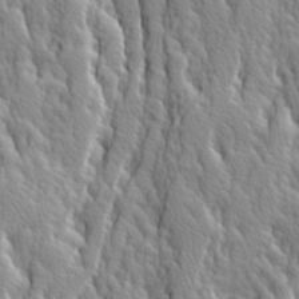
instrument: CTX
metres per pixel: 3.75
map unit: Ave
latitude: 14.2145
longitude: -133.1025
